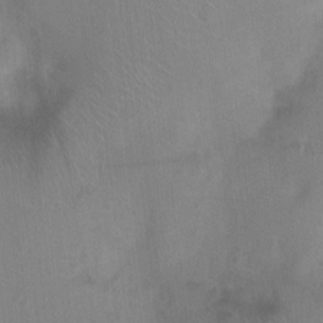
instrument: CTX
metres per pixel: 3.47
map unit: Ht
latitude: -4.5007
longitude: -17.0270
